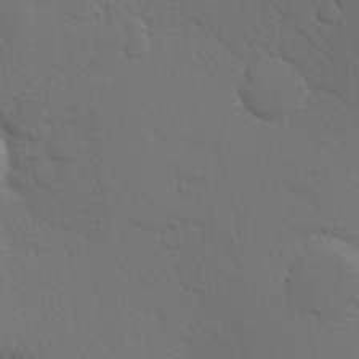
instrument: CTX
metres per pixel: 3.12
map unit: Hve
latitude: 19.6505
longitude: 149.8423
